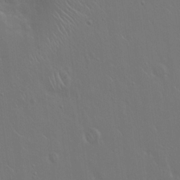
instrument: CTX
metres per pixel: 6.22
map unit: Hto
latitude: 18.2333
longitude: -56.5545
